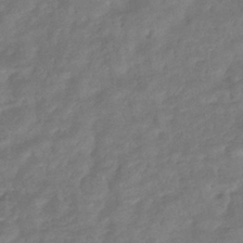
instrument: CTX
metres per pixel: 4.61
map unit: eHb
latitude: -35.9367
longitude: 81.6911
